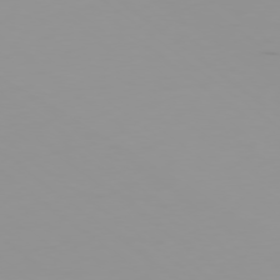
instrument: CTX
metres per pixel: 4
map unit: Ap
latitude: -79.1431
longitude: -70.6679
